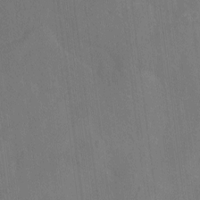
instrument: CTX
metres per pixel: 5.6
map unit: Ht
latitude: -9.1809
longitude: -22.3467
